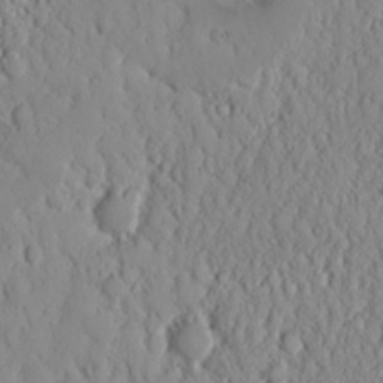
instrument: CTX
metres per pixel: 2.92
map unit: eHh
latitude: 15.7450
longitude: -73.4427
